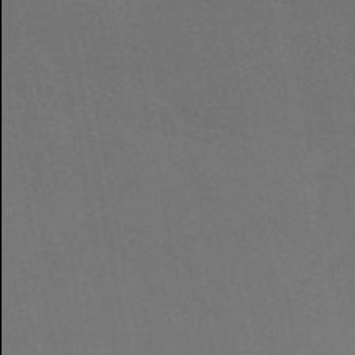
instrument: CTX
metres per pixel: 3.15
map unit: HNb
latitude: -52.1416
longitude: -49.9906
